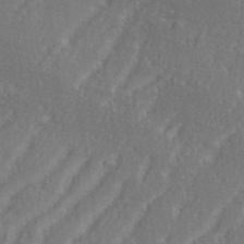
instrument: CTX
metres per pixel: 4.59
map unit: eHh
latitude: 34.9891
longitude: -133.5749
